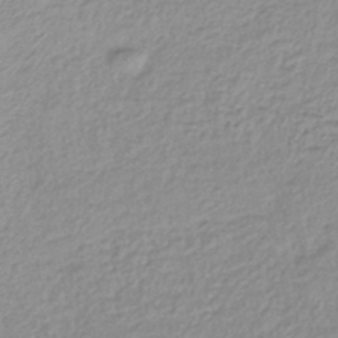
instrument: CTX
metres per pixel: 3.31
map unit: lHb
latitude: -42.1794
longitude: 69.5399
